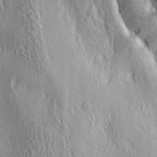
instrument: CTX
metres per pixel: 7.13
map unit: lAa
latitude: 4.2522
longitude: -112.7246
